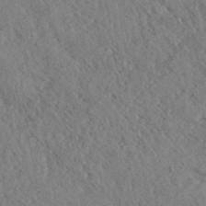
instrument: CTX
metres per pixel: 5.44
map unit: eHh
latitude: 35.3859
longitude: -139.9717
